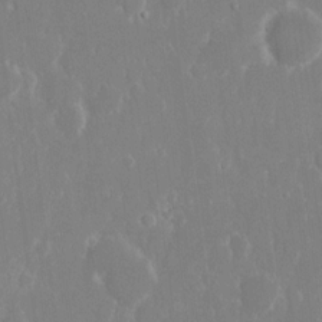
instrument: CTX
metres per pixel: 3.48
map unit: eHh
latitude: 14.2145
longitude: -71.8394
